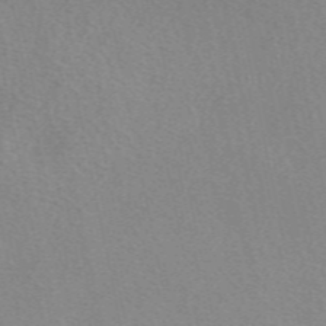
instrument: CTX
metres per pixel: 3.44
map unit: eAb
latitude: 49.8961
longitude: 107.5588
